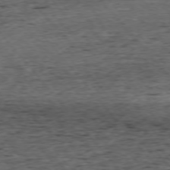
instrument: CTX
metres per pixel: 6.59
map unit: Ap
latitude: -75.7478
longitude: -92.3845
